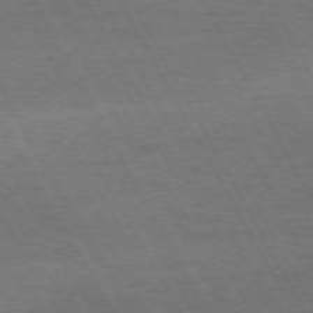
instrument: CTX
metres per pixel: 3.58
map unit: Hpe
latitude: -74.6897
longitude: 8.1795
